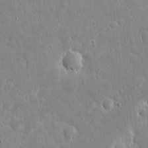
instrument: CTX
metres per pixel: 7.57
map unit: eHh
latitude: 6.5735
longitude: -69.9528
